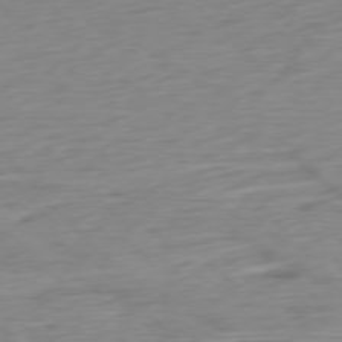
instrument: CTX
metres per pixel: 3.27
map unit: Ap
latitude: -76.8975
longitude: -78.6113
